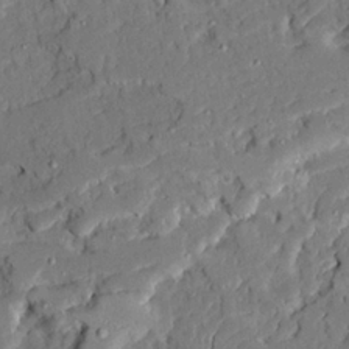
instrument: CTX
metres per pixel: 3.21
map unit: Ave
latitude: 22.4412
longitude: -129.8772
